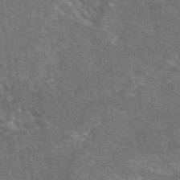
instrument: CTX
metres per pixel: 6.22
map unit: eAb
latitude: 46.9703
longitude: 115.0864
